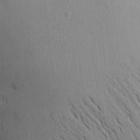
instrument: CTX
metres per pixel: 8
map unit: Aa
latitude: 17.1781
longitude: -149.1214
